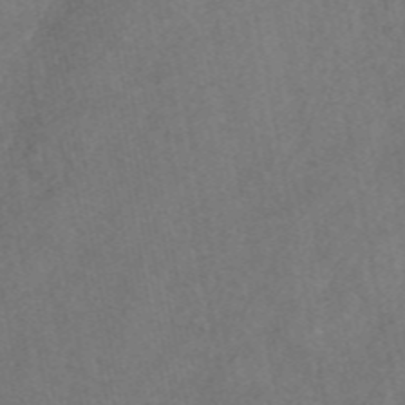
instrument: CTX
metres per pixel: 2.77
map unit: eAb
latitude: 47.4049
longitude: 127.4832
